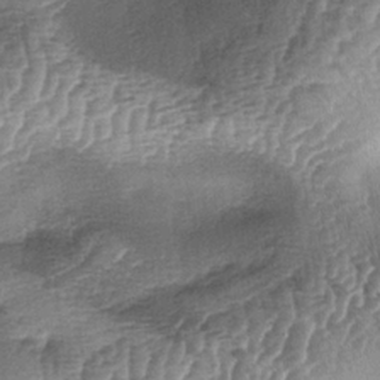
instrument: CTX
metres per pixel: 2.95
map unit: lAa
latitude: -5.0864
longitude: -128.0633
